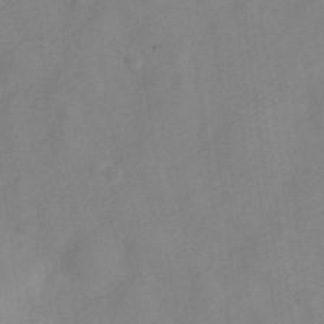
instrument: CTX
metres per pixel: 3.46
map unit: Nve
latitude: -21.9745
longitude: 106.7463
